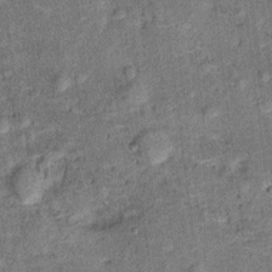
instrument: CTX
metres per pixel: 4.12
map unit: Ht
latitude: 10.6491
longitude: -39.3671
